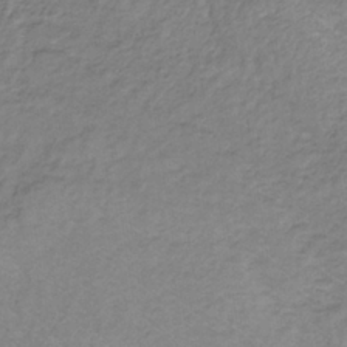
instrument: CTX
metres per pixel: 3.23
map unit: lHb
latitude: -35.8044
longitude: 71.4832
